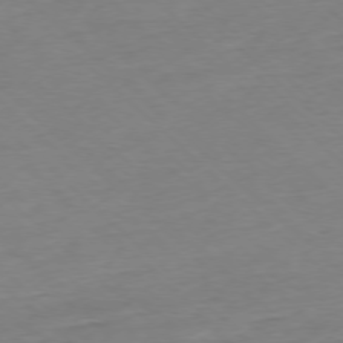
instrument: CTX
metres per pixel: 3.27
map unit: Ap
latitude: -77.1998
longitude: -97.2726
